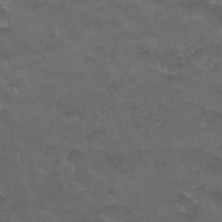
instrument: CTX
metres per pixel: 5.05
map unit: Nhu
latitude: 26.3089
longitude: -53.3860
